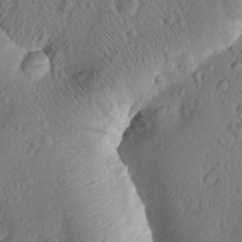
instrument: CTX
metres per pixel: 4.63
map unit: Htu
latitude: -1.4266
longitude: 171.5777
